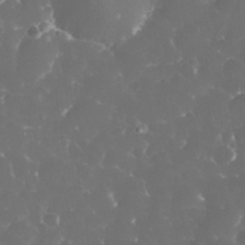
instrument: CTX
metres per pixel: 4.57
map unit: eHh
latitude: 33.6883
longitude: -63.0837
